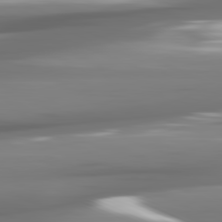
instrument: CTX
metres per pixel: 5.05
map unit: lApd
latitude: 81.4426
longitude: -141.8772
